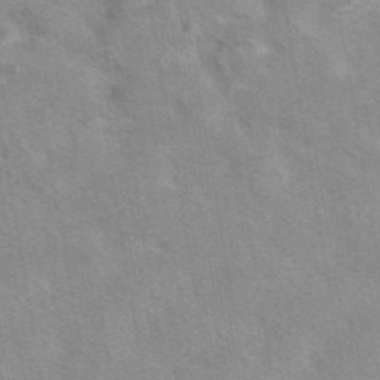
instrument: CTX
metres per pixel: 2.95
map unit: eAb
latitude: 42.2334
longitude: 107.3132
